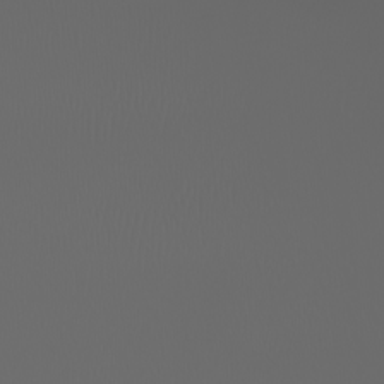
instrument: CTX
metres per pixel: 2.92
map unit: Nhu
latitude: -7.5588
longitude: -83.8772
